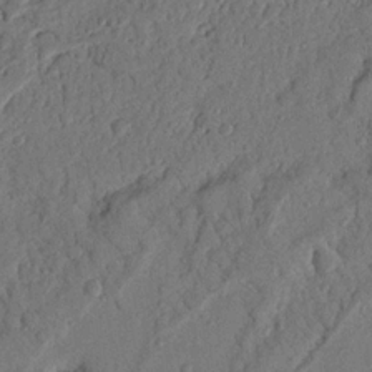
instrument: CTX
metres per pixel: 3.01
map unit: Nhu
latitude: 19.7071
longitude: -77.7071
